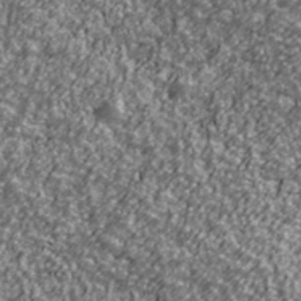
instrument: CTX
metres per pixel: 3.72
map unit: Ave
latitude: 42.3845
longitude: -113.7827
